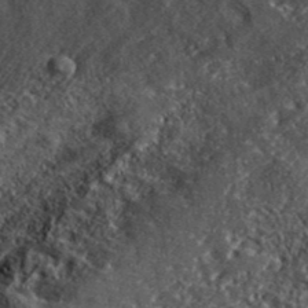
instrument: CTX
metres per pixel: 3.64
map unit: lHvf
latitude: 41.9717
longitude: -89.1026
